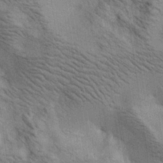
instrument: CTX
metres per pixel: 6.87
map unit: lAa
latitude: 19.0647
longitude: -139.8016
